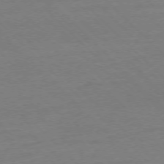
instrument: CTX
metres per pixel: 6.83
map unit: Ap
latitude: -76.8030
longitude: -79.5182
